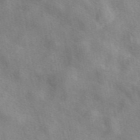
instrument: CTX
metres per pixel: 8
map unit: eAb
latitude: 47.7450
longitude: 122.9542
